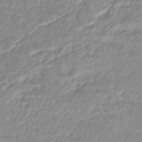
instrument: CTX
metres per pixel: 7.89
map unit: lHb
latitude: -44.1228
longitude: 76.1795
